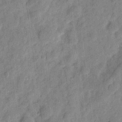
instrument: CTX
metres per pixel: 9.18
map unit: eHh
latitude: 8.3278
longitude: -74.4412
